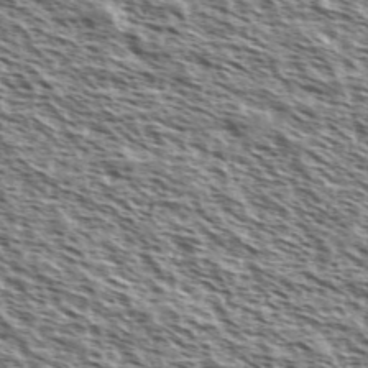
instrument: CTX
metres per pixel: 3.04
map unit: Ave
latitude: 37.8772
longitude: -110.9703
